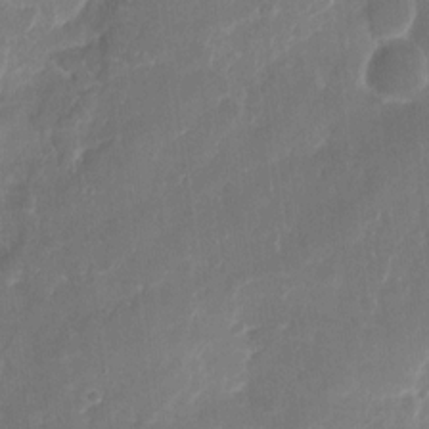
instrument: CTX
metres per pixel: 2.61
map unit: eHh
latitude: 10.0255
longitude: -71.3293
